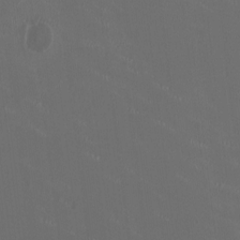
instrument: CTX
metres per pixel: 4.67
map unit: HNhu
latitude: 0.7057
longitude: -2.4790
